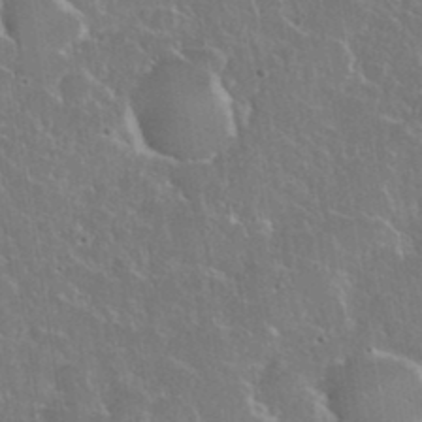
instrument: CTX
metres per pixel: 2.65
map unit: eHh
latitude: 37.5560
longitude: -61.4426
